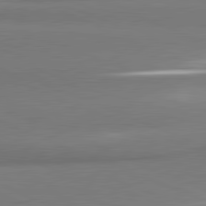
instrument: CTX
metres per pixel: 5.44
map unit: lApd
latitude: 81.7827
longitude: 164.6897
